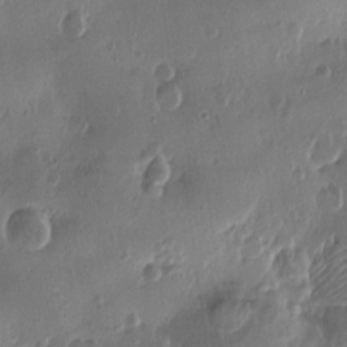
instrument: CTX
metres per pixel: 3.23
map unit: Htu
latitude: -2.3684
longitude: -177.5749
